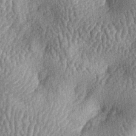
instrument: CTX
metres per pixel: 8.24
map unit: lAa
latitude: -6.2928
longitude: -127.8206
